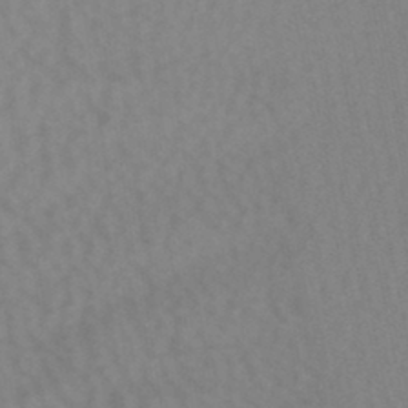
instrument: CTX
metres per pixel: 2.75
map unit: lHb
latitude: -45.3132
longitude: 66.8975
